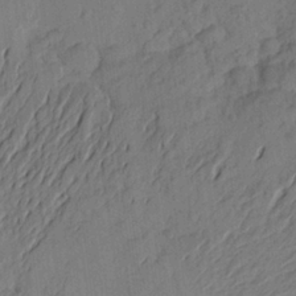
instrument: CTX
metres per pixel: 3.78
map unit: Aa
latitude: 23.4615
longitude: -148.7813
